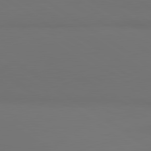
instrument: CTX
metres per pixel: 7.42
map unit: lApd
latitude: 81.2348
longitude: 153.1809
